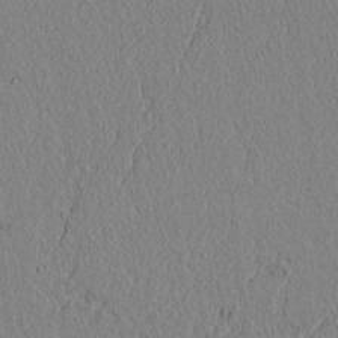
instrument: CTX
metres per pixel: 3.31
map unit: lAvf
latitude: 5.8205
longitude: 166.1039
